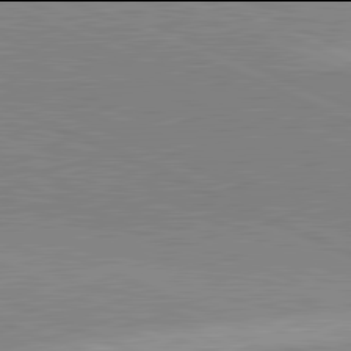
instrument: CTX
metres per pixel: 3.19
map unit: lApd
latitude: 81.9906
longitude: 148.5196
